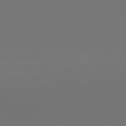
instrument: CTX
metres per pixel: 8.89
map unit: lApd
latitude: 79.7639
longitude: 158.9541
